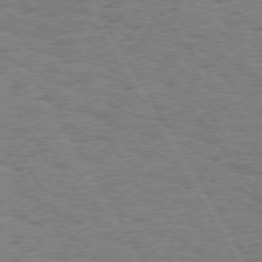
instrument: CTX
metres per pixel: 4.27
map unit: Hpe
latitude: 74.3656
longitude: -135.2159
